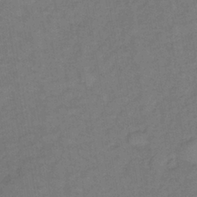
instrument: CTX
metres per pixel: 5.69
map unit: lHb
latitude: -39.1998
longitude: 72.8408
